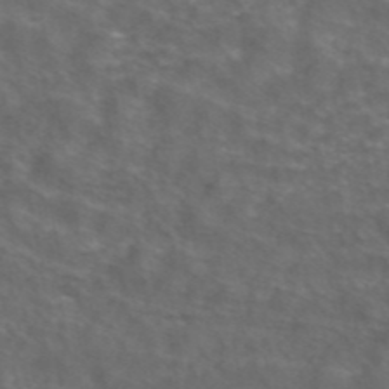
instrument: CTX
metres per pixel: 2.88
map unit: ANa
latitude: 43.5938
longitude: 24.0850
